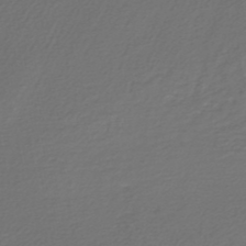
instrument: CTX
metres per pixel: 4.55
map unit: HNb
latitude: -47.6533
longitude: 55.7856
